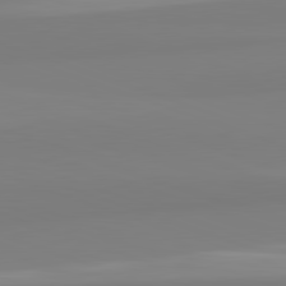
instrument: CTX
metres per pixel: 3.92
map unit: lApd
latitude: 82.4412
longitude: 172.6896
